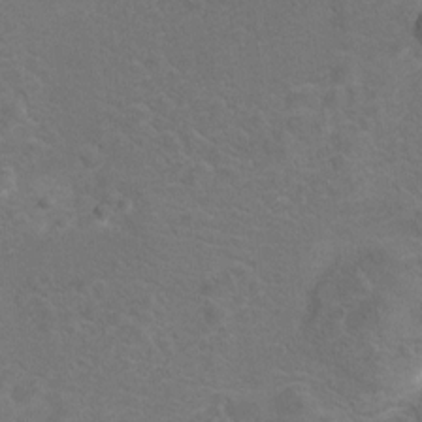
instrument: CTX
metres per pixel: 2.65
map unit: Hto
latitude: 8.3090
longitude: -30.7813
